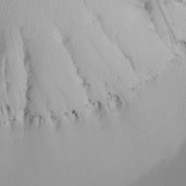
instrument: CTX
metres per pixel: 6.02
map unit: Nhu
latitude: -5.1809
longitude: -95.5749
